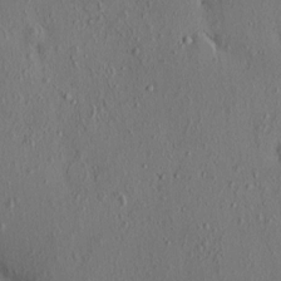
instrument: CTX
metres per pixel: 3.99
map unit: eHh
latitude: -0.6330
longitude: 18.6141
